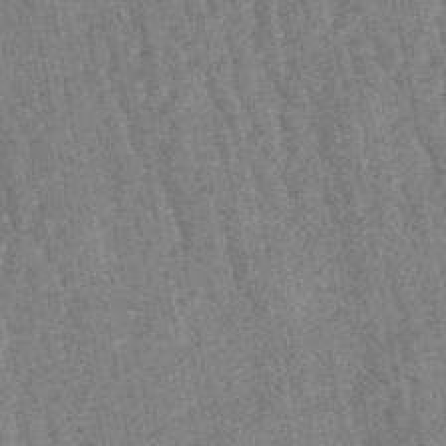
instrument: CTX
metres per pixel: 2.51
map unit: lHb
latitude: -47.2943
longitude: 77.7856
